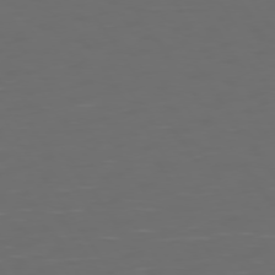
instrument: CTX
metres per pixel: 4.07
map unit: Hpe
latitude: 73.7261
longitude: -127.3104
